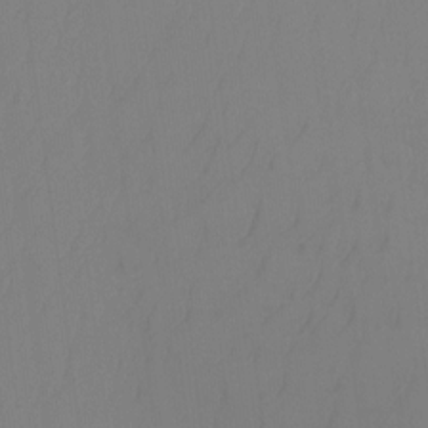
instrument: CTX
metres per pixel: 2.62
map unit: Ht
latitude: -14.4818
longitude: -50.0444
